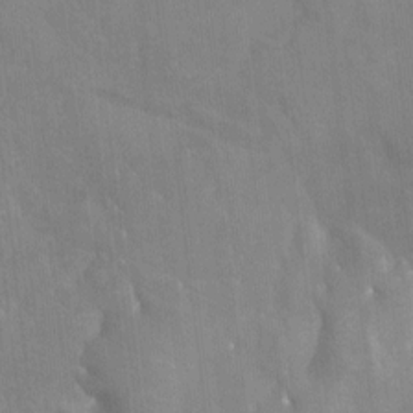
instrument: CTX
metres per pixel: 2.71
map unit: Htu
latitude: -13.5021
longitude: -49.3104
